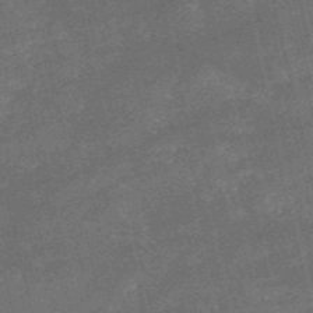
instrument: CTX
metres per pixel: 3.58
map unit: HNb
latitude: -52.3495
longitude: -40.5923
